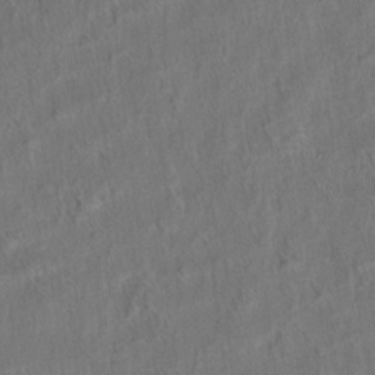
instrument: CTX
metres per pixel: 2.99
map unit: eHh
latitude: 6.0822
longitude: -76.8191
